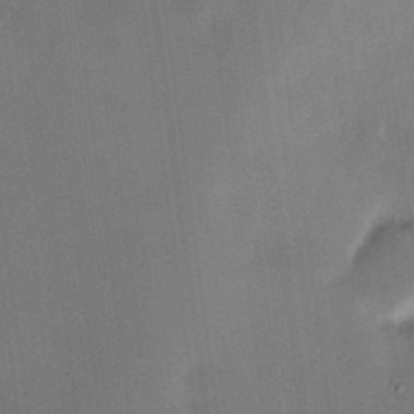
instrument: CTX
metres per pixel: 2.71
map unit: HNhu
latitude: 5.4615
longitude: 12.5574
